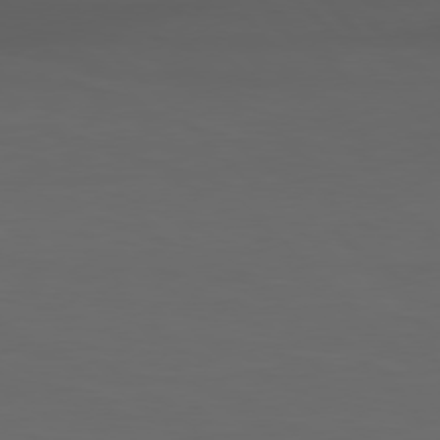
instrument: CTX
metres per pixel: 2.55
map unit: Hpe
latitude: 77.8016
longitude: -170.6112
